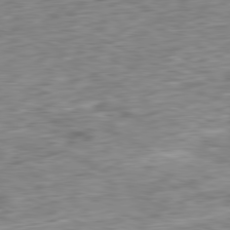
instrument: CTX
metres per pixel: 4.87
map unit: Ap
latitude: -80.9542
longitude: -72.0444
